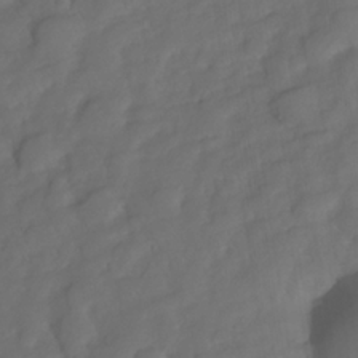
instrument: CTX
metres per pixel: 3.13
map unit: Nhe
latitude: -34.1228
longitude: -143.2726
